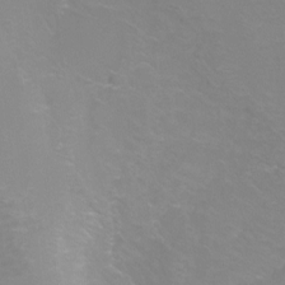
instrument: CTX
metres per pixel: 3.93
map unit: Ht
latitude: -6.5384
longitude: -29.8205
